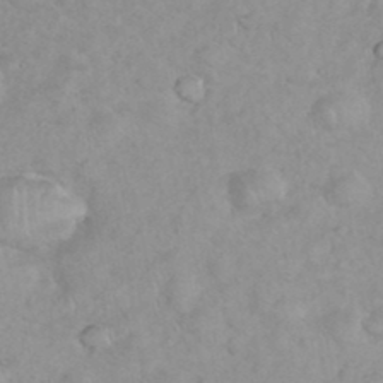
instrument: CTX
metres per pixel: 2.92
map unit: eHh
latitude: 35.7449
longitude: -62.8380
